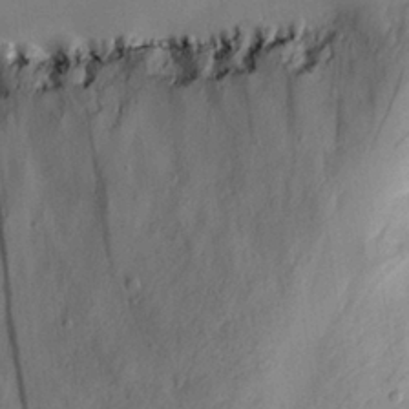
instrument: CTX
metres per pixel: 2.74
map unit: eHh
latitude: 27.7261
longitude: -79.8017
